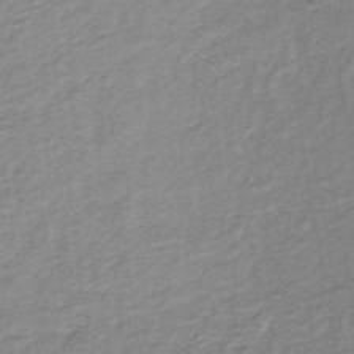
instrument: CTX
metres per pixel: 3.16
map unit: lHb
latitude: -34.9920
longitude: 60.7274
